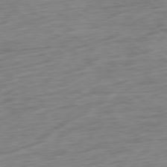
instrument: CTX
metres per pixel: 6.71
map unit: Ap
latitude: -79.6721
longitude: -70.2144
